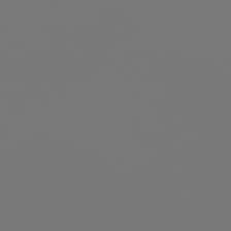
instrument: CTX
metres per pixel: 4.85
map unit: Hpe
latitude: 76.2522
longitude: -135.8394
